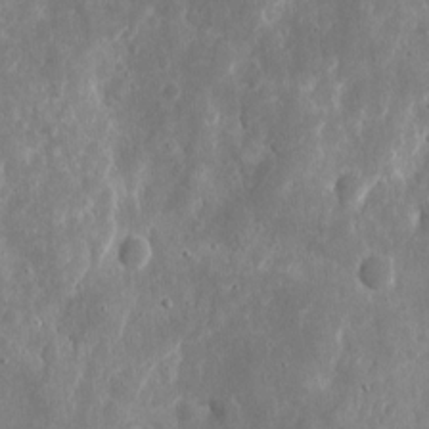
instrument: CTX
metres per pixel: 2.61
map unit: eHh
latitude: 8.8758
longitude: -71.8772
